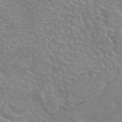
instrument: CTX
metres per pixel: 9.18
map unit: eAb
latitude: 45.0647
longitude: 106.5196
